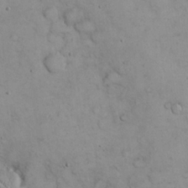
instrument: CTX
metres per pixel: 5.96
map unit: eHh
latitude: 21.7072
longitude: -59.0270
